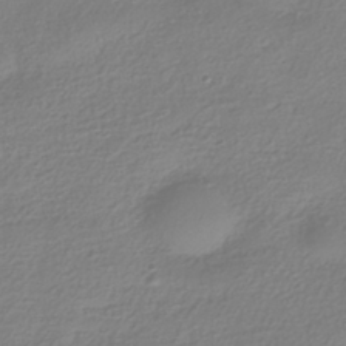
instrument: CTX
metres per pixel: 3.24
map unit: HNhu
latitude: -39.1620
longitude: 100.5762
